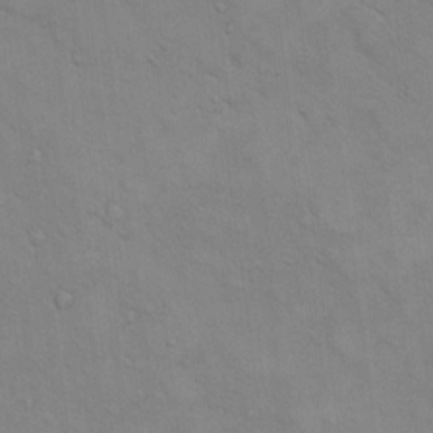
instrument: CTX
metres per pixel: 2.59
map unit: eHh
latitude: 16.1011
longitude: -66.3656
